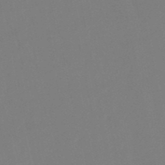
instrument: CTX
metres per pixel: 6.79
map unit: lHb
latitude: -50.1984
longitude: 80.7841
